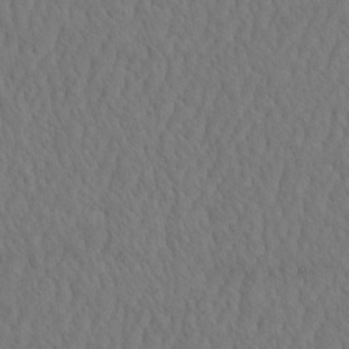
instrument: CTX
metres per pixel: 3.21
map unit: eHh
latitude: -2.5951
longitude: 15.7856
